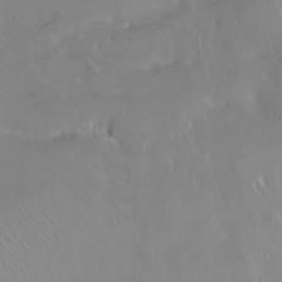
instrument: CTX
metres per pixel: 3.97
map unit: Nhu
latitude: -5.3509
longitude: -92.4790
